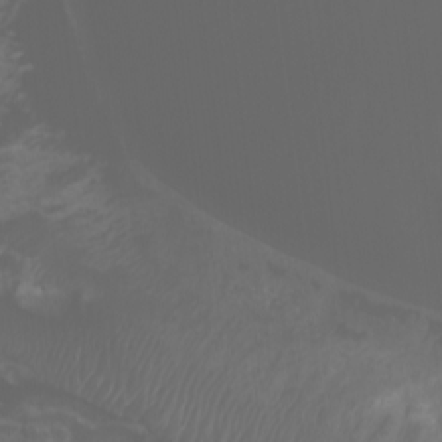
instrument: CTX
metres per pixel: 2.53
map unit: Nhu
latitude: -5.1431
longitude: -74.5735
